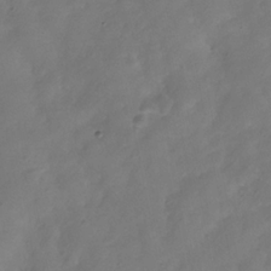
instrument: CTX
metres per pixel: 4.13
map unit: Hve
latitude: -32.3307
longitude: 94.3117
